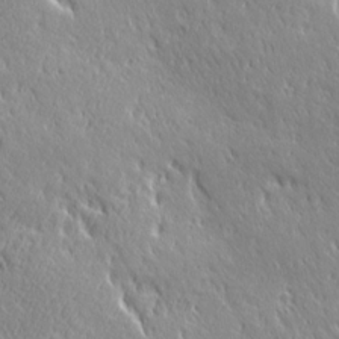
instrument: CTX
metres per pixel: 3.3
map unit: Ave
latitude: 21.1781
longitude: -136.1578
